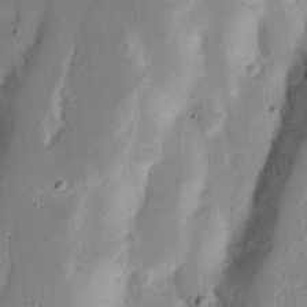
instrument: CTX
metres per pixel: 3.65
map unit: Nhu
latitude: 17.7450
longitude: -74.1200
